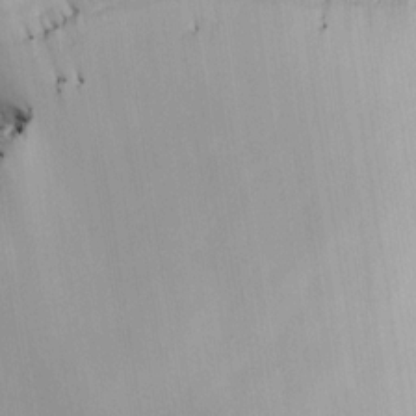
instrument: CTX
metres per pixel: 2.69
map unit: HNhu
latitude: 5.1403
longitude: 13.3699
